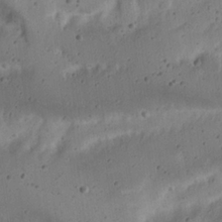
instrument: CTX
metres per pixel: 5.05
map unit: Nhu
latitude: 21.8017
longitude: -70.9136
